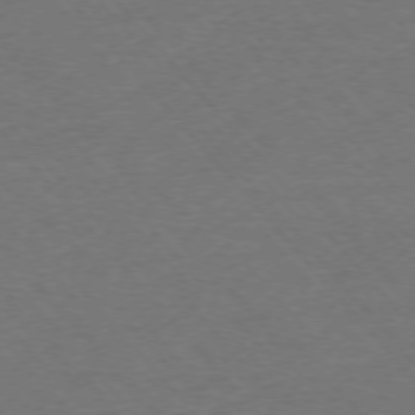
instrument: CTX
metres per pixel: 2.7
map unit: Ap
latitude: -76.0661
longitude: -94.3279
